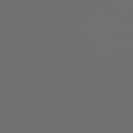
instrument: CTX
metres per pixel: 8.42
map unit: Ap
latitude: -76.5196
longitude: -74.0255
